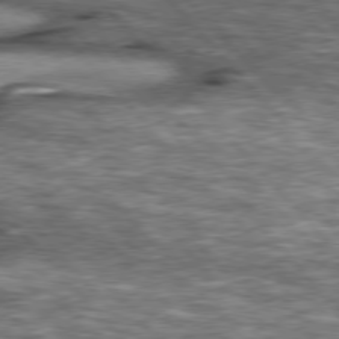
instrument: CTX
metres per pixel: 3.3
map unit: lApd
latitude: 76.9324
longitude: -49.4615
